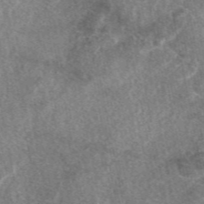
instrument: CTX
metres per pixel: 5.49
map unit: eAb
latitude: 47.5749
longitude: 118.3306
